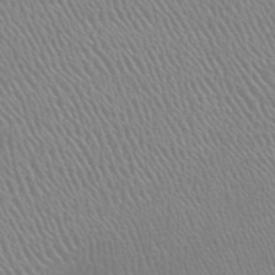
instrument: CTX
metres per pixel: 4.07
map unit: HNhu
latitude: -48.0283
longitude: 29.6533
